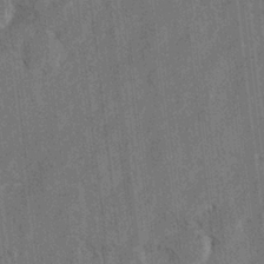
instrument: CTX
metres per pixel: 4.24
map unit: Hto
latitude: 8.2523
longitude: -34.8380
